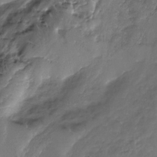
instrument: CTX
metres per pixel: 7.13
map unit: Nhe
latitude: -31.6911
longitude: -92.7246
